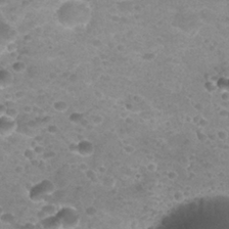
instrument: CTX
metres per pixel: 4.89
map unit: Nhu
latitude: 27.6883
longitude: -54.0633
